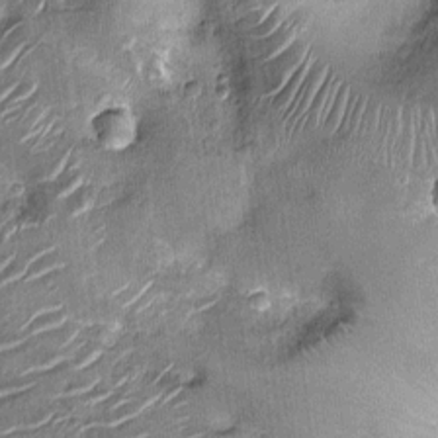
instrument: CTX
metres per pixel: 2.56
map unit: Nhu
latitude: -12.4251
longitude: -21.8772
